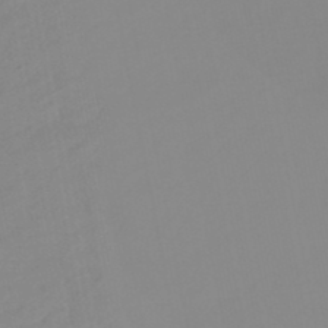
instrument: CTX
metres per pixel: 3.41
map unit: eHb
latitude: -48.2929
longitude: 84.7085
